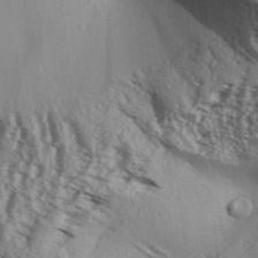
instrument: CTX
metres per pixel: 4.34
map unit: Aa
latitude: 32.9514
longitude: -136.8191
